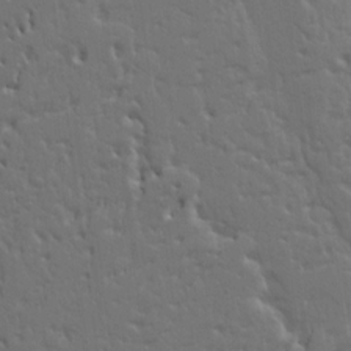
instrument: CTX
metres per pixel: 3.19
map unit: Ht
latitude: 10.2712
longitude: -77.4804
